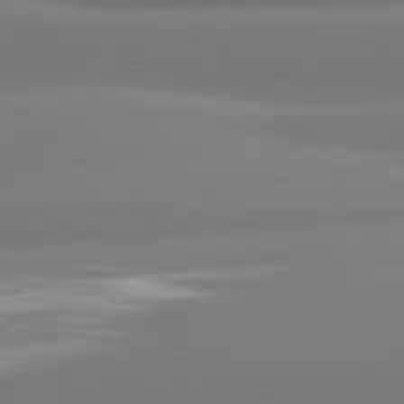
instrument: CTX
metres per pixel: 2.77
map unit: lApd
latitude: 81.0836
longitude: -161.0458
